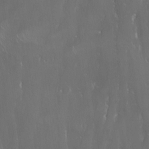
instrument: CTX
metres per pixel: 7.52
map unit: Nhu
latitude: -6.2361
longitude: -91.0836
